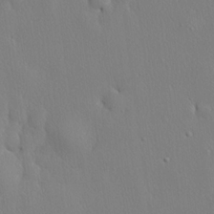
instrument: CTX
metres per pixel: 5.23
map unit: lHvf
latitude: 20.6302
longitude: 142.0472
